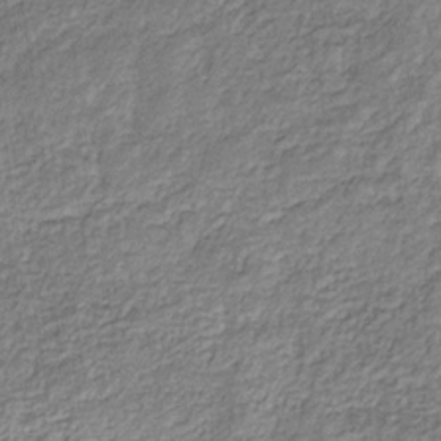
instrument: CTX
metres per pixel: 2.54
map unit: eHb
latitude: -29.8800
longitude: 68.7652
